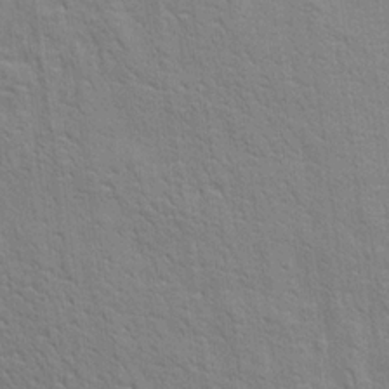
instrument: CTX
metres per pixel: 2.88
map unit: Ave
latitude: 21.7072
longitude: -140.3656
